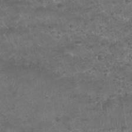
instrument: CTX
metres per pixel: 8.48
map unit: Nhu
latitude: 25.0080
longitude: -51.9150
